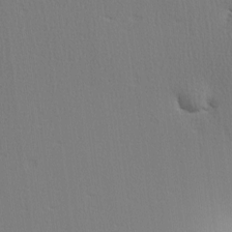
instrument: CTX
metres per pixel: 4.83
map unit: Ave
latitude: 2.7057
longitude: -110.9136
